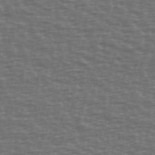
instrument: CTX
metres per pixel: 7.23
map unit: Ave
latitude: 39.5182
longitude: -113.7827
